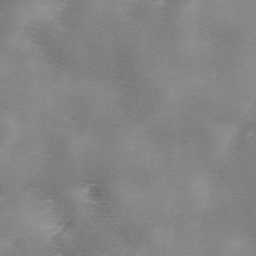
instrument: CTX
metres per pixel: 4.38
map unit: Ave
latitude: 10.7435
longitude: -106.3278
